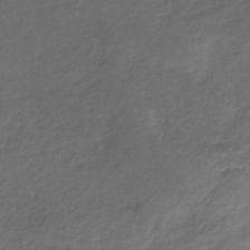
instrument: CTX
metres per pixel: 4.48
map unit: lHb
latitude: -39.7100
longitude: 73.6911
